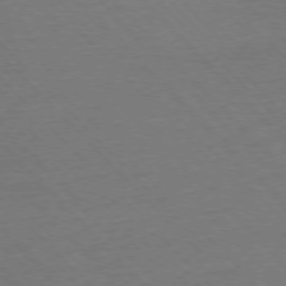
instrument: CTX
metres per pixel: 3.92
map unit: Ap
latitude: -77.2943
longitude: -86.1578
